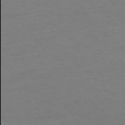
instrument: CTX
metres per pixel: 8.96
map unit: Ap
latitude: -75.5211
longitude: -77.9906
